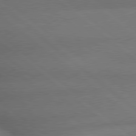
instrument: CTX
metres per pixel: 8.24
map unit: lApd
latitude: 79.4049
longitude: -166.6679
